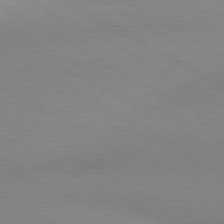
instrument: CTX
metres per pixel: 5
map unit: lApd
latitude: 80.3845
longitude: 127.8989
